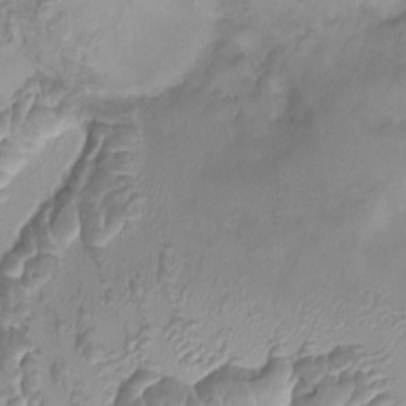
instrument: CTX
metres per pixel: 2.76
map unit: HNhu
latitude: 4.8191
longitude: 8.2361
